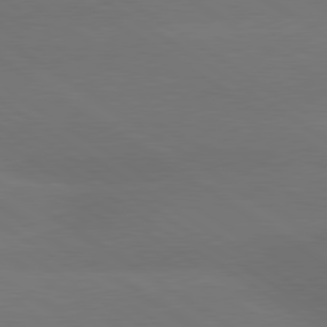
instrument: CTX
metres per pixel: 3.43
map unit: lApd
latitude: 79.8395
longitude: -151.7827
